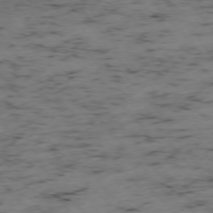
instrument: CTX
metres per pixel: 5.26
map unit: Ap
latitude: -76.1606
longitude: -61.0080
